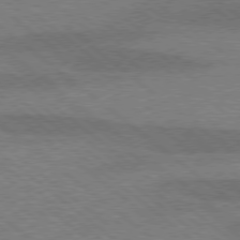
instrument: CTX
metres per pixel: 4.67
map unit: lApd
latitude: 77.1781
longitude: -58.4601
